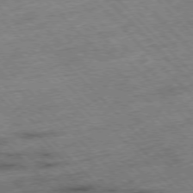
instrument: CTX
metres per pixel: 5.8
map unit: Hpe
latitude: -77.2754
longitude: -15.9906
